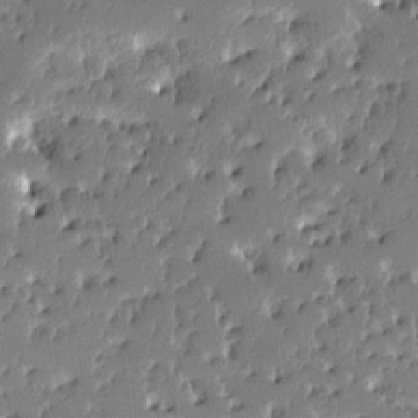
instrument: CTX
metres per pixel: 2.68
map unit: lAa
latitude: -10.7841
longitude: -125.1214
